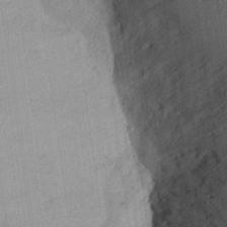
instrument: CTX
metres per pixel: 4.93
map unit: Aa
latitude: 27.7450
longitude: -145.3859
